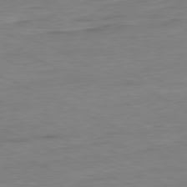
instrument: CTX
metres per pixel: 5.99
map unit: Ap
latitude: -80.7274
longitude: -81.6316
